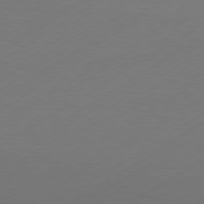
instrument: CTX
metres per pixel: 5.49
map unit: Hpe
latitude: -80.7086
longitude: 14.8975
